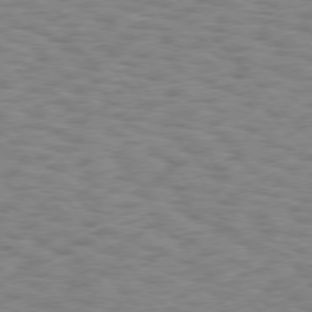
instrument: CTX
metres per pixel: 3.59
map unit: Hpe
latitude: 75.7828
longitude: -136.1389
